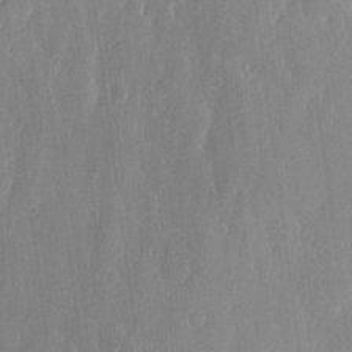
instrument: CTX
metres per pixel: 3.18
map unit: lHvf
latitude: 17.3671
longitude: -115.1970
